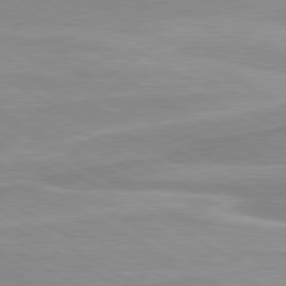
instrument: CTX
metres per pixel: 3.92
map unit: lApd
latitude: 80.3656
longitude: 171.5210
